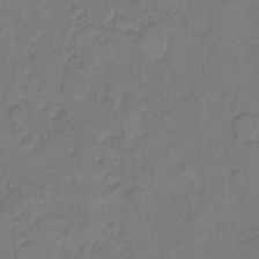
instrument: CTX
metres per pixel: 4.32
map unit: Hto
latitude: 7.4237
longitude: -61.1214
